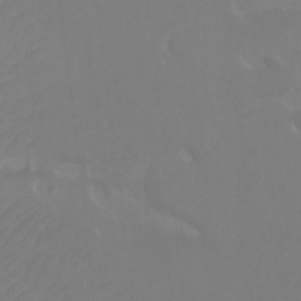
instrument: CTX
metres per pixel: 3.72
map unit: Ht
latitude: -9.8800
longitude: -34.1766
